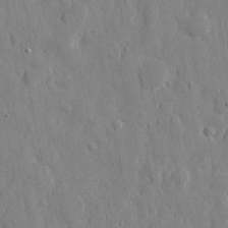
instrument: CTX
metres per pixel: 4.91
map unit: eHh
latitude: 12.0633
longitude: -69.9528
